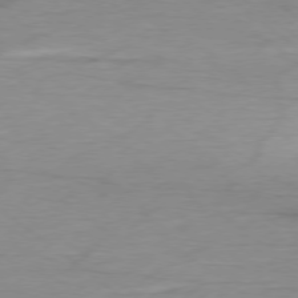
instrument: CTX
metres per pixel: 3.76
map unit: Ap
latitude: -78.6896
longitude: -77.5749
